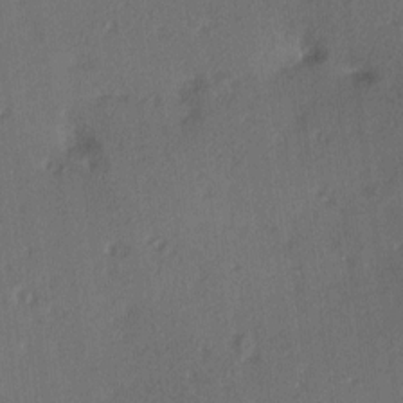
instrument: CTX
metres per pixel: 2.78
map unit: Hve
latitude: 13.4238
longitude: -90.4034
